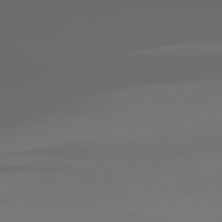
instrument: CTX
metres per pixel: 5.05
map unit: lApd
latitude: 81.9528
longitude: -169.9906
